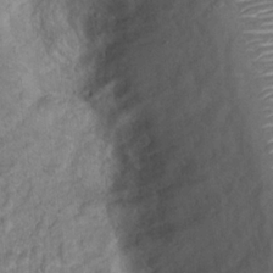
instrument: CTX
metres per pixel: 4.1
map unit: Hto
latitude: 17.3482
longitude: -42.5168
